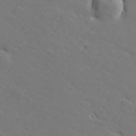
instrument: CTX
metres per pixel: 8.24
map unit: lHvf
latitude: 26.6302
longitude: 142.5762
